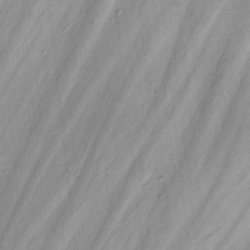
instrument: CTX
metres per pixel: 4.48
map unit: Hve
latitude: 13.7450
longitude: -90.7246
